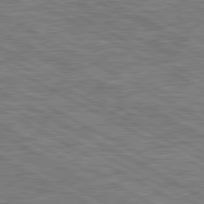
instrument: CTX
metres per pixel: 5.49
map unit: lApd
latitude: 80.8002
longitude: -171.3293
